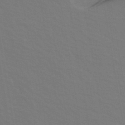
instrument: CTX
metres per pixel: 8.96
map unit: ANa
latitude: 39.7827
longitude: 28.5385
